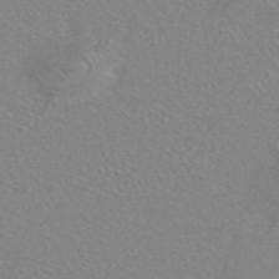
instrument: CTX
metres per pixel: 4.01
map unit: HNhu
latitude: -41.8989
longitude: 93.7100
